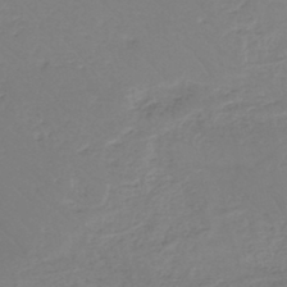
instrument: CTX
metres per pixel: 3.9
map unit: eHh
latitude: -45.1620
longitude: -29.3859
